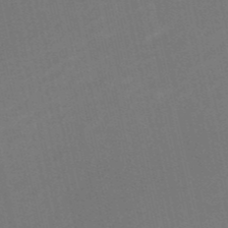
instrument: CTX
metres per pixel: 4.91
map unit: HNb
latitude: -51.9556
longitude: -48.8758
